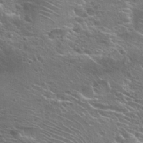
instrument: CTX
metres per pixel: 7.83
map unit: Hto
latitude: 25.8205
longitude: -44.8002
